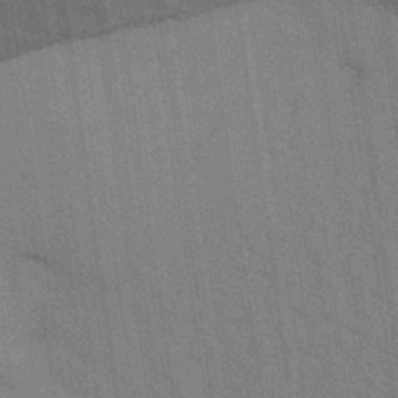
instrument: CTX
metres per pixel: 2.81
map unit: Aa
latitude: 31.6316
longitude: -139.4993
